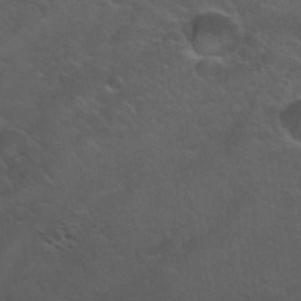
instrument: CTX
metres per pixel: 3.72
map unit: Hto
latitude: 32.2711
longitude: -50.6679
